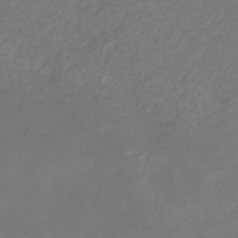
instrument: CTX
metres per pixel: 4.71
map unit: eHb
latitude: -30.8786
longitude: 67.6344
